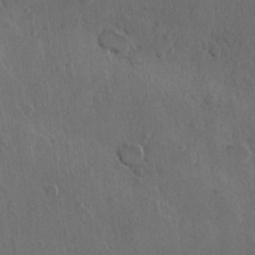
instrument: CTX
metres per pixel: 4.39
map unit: Hve
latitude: 22.3089
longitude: 148.1039
